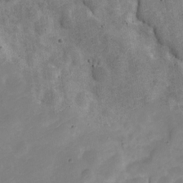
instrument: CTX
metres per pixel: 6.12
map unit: Nve
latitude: -26.1416
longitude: 105.6155
